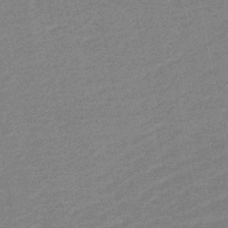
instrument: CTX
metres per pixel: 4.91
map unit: HNb
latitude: -48.1417
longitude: 57.2943
